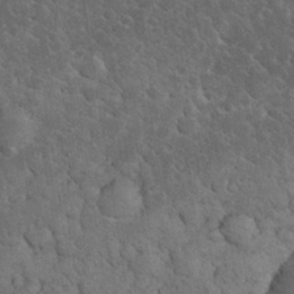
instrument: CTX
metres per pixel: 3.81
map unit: eHh
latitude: 33.2159
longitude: -66.1388
